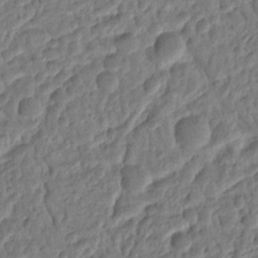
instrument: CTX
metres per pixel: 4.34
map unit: Ht
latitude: 11.4427
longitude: -75.9150
